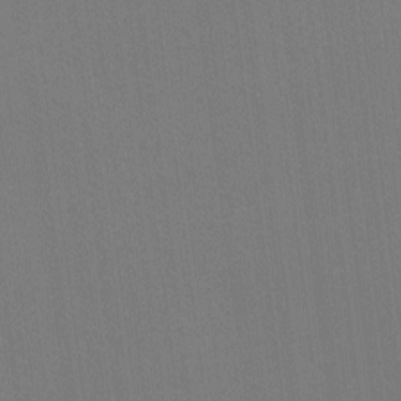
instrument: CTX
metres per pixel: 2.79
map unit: Ave
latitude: -6.4251
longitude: -122.4412
